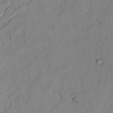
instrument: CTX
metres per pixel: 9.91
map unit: lAvf
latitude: 7.1025
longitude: 169.2187
